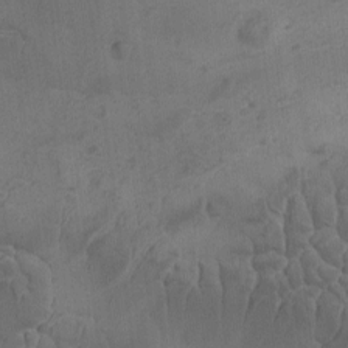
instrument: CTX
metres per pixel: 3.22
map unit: Ave
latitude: -8.1039
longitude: -122.2522
